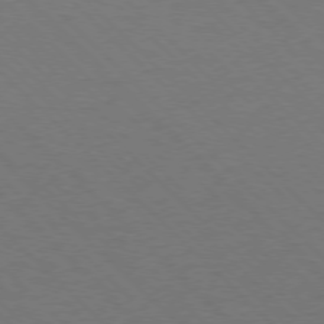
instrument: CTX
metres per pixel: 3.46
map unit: Ap
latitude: -77.5210
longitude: -85.6505
